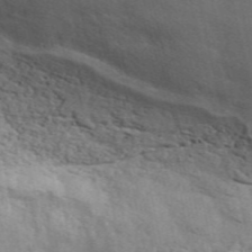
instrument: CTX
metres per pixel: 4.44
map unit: ANa
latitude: 49.4048
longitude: -79.4049
